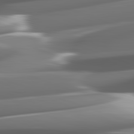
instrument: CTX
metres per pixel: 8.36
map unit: lApd
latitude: 82.3089
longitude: -148.9514
